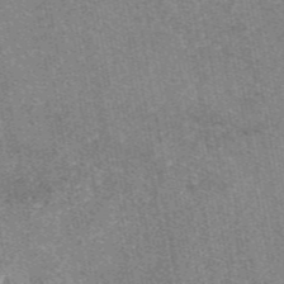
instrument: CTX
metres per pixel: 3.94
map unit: eAb
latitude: 47.3482
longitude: 107.0487
